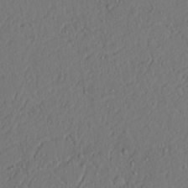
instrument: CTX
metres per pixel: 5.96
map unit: lAvf
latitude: 8.0444
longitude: 168.1227
